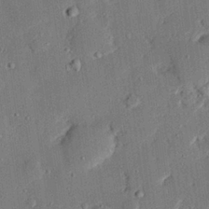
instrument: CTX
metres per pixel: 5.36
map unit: eHh
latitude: 27.4238
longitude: -82.1011
